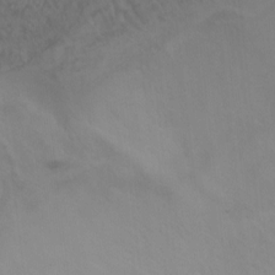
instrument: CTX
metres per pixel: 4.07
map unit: Ht
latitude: 0.0444
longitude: -32.6113
